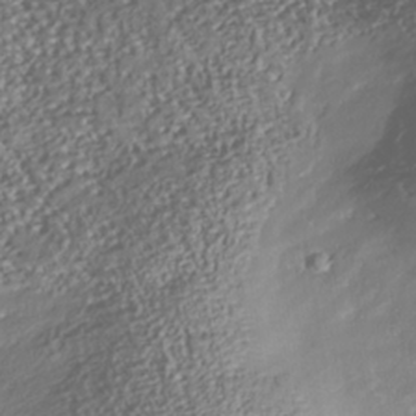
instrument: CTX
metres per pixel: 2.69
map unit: Nhu
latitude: -38.4062
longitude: -80.5546
